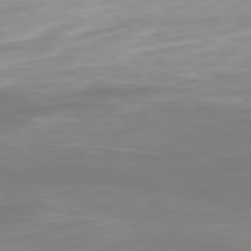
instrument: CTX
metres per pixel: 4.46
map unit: Ap
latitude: -79.1998
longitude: -92.7624
